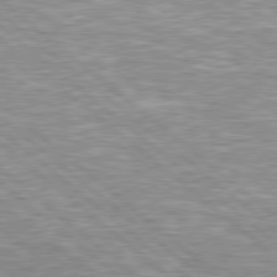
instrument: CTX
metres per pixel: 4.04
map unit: Hpe
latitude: 78.6869
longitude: -157.6882
